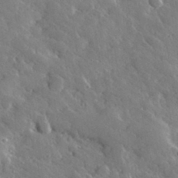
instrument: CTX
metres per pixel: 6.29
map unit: lHvf
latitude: 33.2915
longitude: -84.9514
